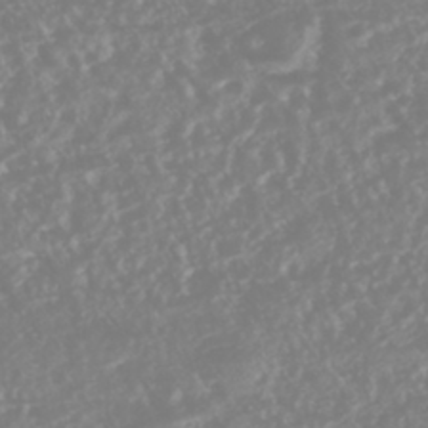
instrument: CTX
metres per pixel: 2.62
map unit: HNhu
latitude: -44.2362
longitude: 103.7856
